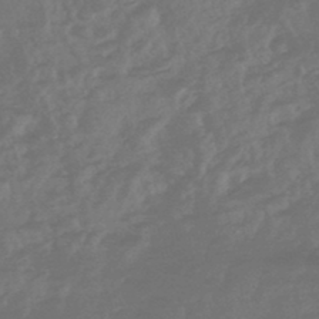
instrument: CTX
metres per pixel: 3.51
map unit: HNhu
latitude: -46.2928
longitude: 91.8423
